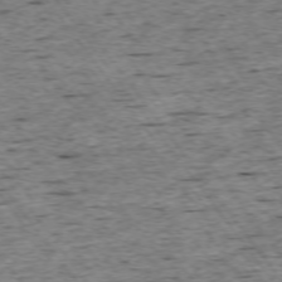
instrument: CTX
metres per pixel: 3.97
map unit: Ap
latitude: -74.4251
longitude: -87.4237
